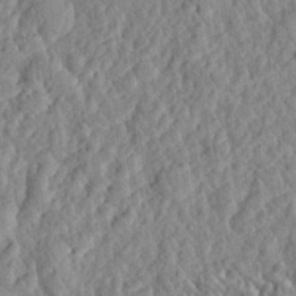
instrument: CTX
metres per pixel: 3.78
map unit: eHh
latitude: 28.0444
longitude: -76.5168
